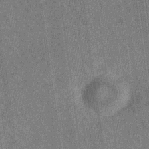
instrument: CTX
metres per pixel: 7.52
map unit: eHb
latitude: -30.5007
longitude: 64.4440
